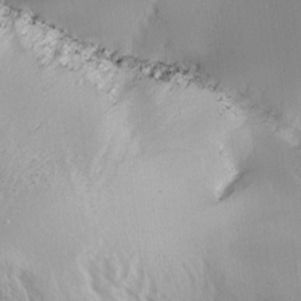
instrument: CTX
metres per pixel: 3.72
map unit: Ave
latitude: 2.8380
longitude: -111.4805
